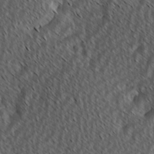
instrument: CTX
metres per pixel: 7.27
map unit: Hve
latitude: 2.3467
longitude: -121.0459
